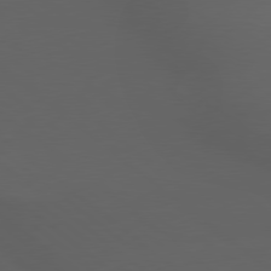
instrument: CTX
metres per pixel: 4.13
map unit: lApd
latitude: 79.1970
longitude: -165.6694
